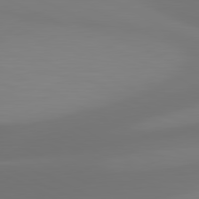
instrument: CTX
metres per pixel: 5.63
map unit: lApd
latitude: 81.4426
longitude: 129.3888
